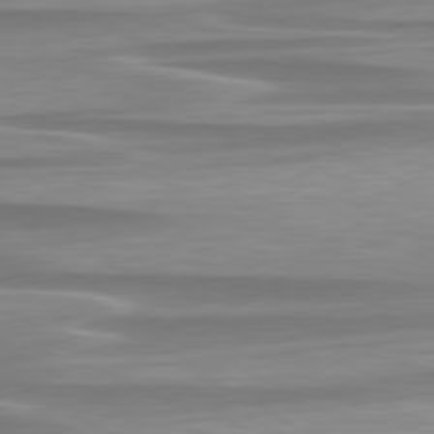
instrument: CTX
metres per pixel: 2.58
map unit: lApd
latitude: 79.3293
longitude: -114.4789
